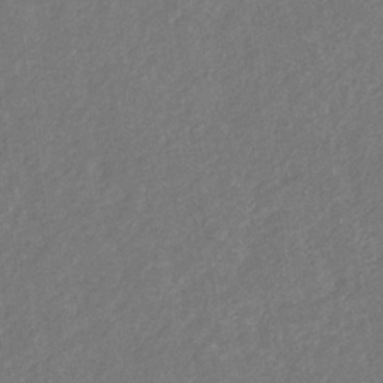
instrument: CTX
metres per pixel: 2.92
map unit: eHb
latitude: -31.2376
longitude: 70.0661
